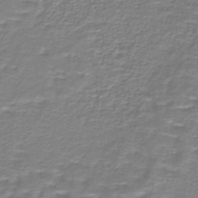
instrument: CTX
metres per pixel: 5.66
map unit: lHb
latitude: -40.2928
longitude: 58.2928
